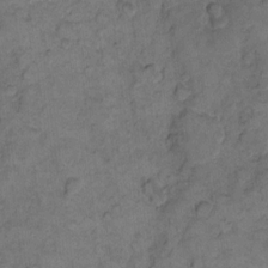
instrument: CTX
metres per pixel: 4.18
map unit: eHh
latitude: 11.3482
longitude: -63.4805
